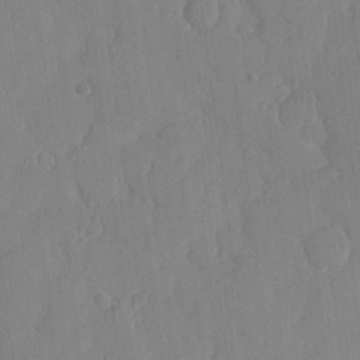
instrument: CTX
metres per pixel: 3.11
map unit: lHvf
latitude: 19.0080
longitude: -112.7057
